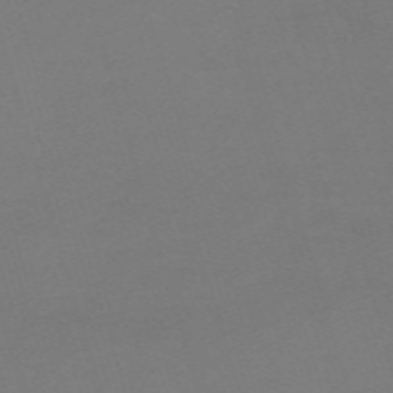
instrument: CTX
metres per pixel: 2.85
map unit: eHh
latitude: -62.1228
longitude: 48.7841
